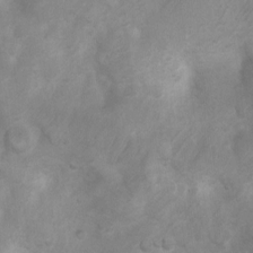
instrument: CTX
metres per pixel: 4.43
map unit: Ht
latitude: 3.4426
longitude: -27.8017
